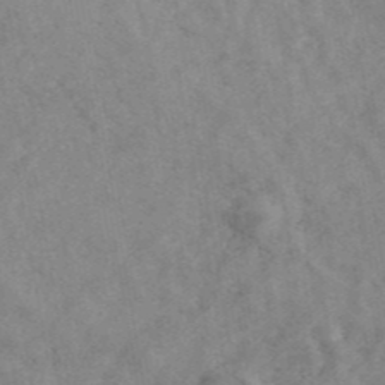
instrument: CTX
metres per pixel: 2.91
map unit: ANa
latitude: 43.2726
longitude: 26.6140
